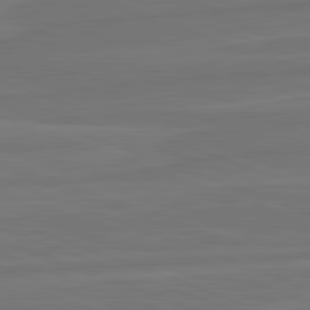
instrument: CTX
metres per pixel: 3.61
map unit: lApd
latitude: 82.2522
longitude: -175.5182
